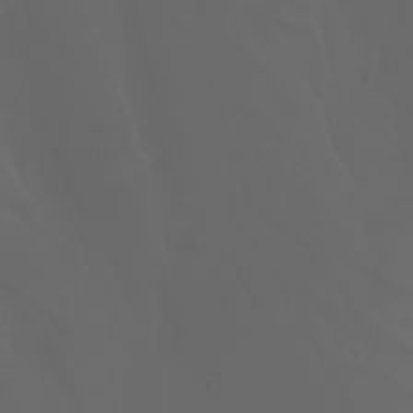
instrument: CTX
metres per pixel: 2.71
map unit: Nhu
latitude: -7.6533
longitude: -84.4412
